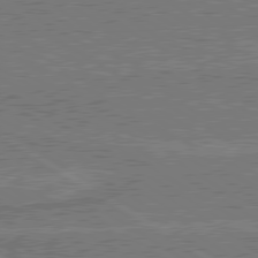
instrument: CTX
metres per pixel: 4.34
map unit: lApd
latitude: 79.8773
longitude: 169.1053
